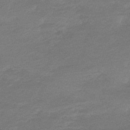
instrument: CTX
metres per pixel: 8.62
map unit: lHb
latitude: -48.5952
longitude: 83.0864
